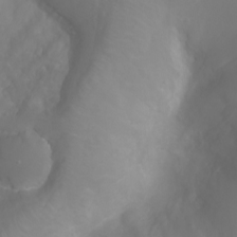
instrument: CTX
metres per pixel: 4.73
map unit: Ht
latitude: -2.4251
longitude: -61.8583
